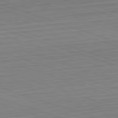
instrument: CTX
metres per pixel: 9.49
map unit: Hpe
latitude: -82.5763
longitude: 14.5952
